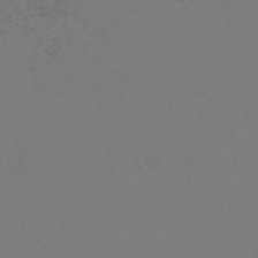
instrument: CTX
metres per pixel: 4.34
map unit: Nve
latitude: -57.4832
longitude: 53.3698
